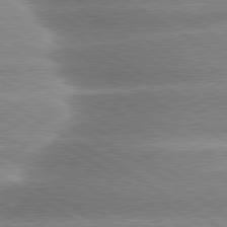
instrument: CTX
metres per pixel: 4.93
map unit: lApd
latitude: 80.0255
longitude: -135.4426
